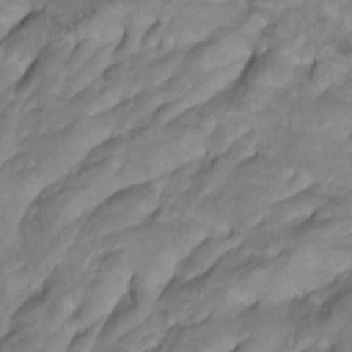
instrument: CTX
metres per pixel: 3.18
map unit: Nhu
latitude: -8.6518
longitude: -65.2537
